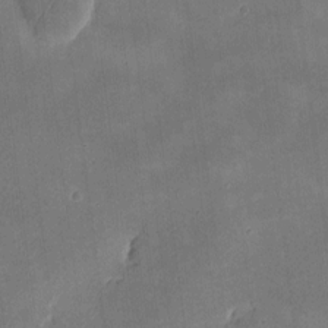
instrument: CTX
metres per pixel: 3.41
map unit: eHh
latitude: 8.4034
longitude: -73.1404
